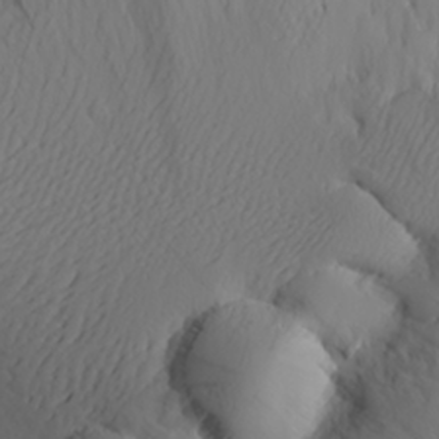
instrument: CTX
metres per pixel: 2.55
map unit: Aa
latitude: 23.8583
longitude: -146.1389
